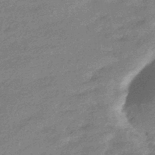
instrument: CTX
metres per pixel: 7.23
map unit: HNhu
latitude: -42.6896
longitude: 92.9164
